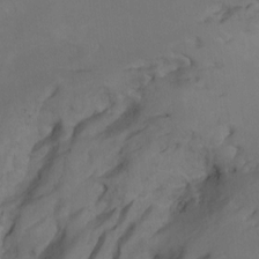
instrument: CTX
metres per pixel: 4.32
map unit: Htu
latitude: -7.0486
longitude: -66.1388
